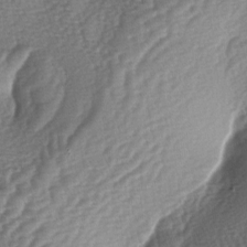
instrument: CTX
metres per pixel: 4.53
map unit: lAa
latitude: -3.9745
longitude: -127.8017
